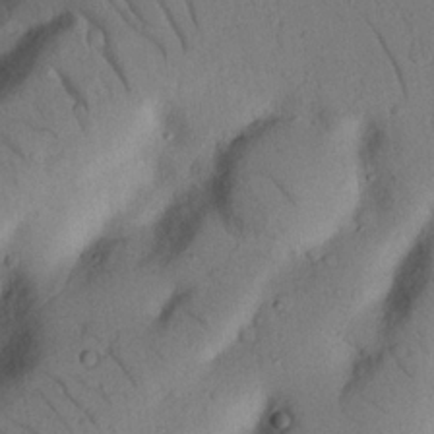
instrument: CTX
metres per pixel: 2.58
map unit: Nhu
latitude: 21.7450
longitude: -75.4615
